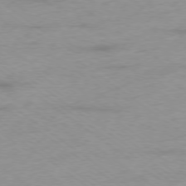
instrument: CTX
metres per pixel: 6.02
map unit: Ap
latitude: -78.2172
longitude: -59.9717
